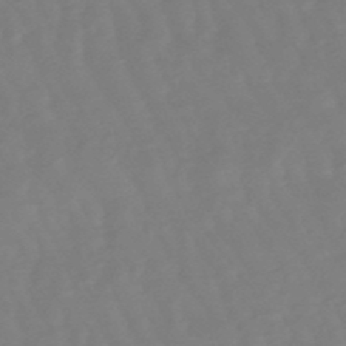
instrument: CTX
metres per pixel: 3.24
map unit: eHb
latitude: -49.2754
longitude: 77.6911
